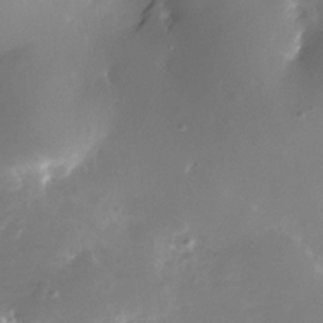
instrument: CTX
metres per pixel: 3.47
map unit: Nhe
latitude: -32.9920
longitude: -115.8772
